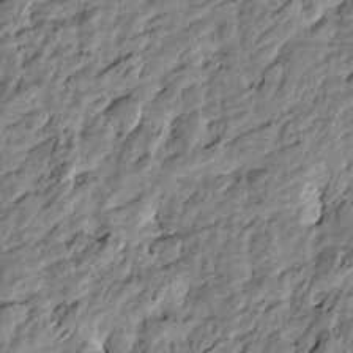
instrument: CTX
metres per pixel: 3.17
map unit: Htu
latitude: -4.3306
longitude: 179.5399
